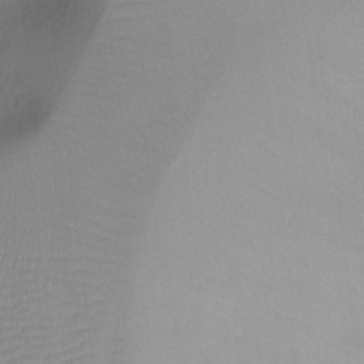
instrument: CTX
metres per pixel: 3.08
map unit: Ht
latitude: -10.1228
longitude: -28.6112
